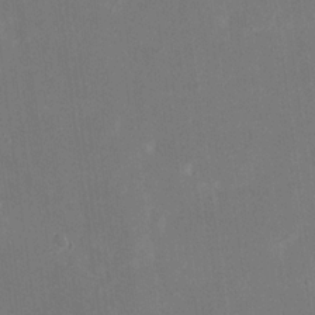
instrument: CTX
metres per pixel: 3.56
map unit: eHh
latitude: 18.8569
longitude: -70.8191
